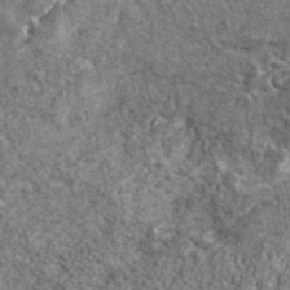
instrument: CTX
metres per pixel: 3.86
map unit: lHvf
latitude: 41.5371
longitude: -90.0633
